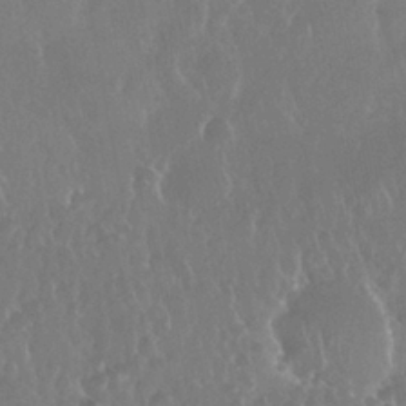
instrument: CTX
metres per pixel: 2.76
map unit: Nhu
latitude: 28.0633
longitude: -63.6883
